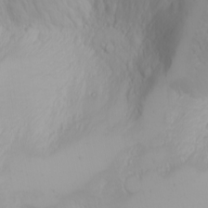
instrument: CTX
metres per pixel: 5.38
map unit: Nhu
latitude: -4.7274
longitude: -85.3104
